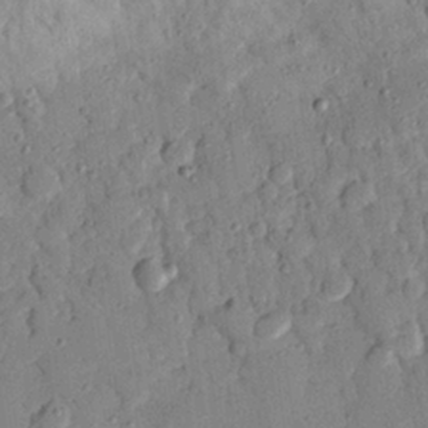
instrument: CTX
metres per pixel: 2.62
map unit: eHh
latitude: 26.4034
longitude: -75.8017
